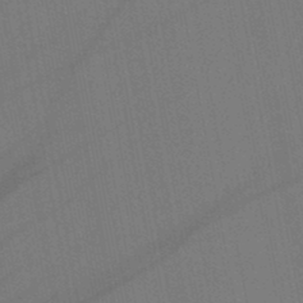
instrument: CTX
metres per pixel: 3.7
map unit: lHb
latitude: -46.9541
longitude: 71.6722
